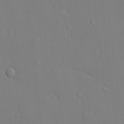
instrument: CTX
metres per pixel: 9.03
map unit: lHvf
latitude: 21.3293
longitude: 142.1227
